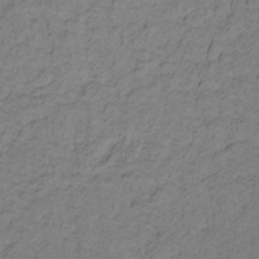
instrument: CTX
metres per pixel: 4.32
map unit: lHb
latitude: -32.7841
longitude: 66.1039
